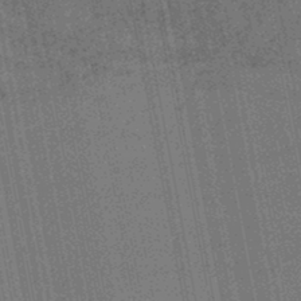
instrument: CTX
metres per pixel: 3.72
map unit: lHb
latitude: -46.0661
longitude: 68.3684
